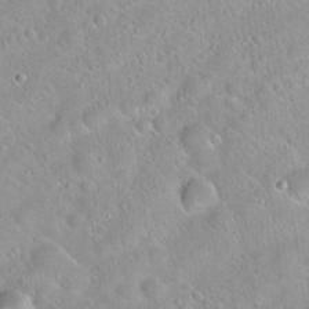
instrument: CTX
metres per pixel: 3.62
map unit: Hto
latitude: 20.4223
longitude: -53.1025
